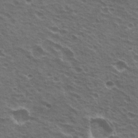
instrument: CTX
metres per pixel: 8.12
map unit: Hto
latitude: 20.7813
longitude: -31.9906
